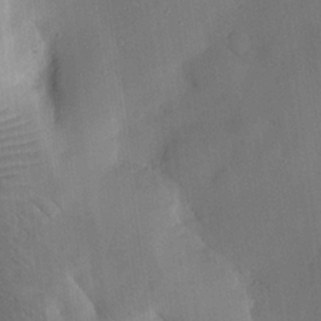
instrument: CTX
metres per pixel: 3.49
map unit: Nhu
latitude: 25.7449
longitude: -72.9892
